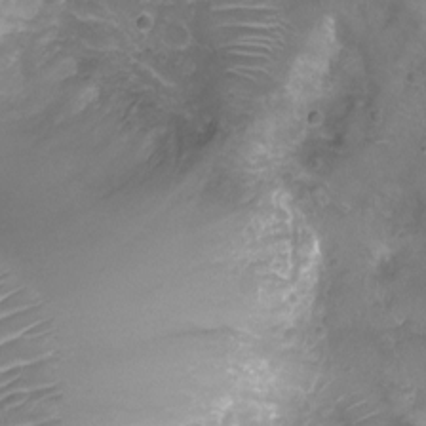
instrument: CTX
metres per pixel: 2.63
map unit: Ht
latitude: -7.5021
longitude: -19.6127
